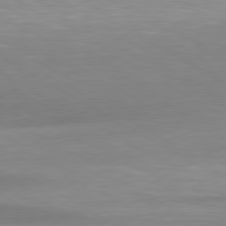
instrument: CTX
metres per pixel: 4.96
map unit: lApd
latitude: 79.2348
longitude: -114.4978
